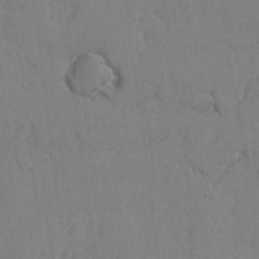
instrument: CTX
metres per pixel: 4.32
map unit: lAvf
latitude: -5.9367
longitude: -114.1577
